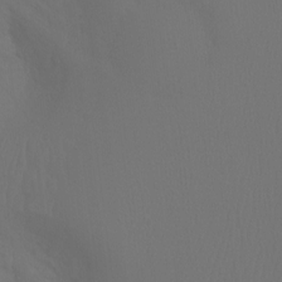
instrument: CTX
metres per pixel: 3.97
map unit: Ht
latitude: -7.9367
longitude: -31.2159
